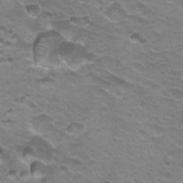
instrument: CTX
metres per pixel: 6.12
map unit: Hto
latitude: 21.9339
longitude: -32.2334
